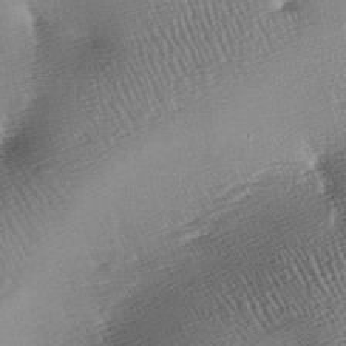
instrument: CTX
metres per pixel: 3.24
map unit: lAa
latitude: -7.6533
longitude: -125.7450
